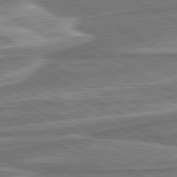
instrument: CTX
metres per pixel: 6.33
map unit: lApd
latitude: 80.5924
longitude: -177.8205
